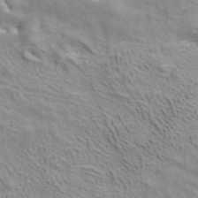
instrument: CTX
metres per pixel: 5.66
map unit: ANa
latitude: 41.2537
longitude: 14.4818
